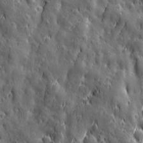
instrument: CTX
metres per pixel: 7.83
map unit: Ave
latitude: 12.7624
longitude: -104.7813
